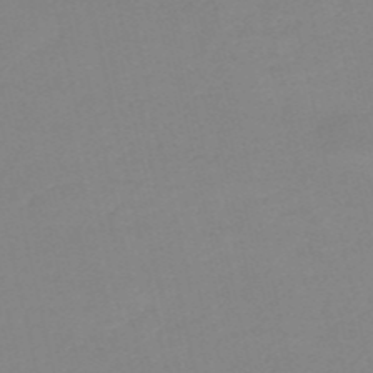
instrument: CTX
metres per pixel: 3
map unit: HNb
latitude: -53.9367
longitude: -50.1388
